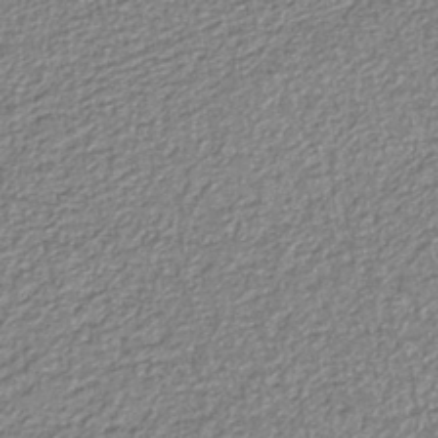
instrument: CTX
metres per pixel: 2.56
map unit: eAb
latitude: -38.5952
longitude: 51.5210
